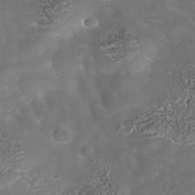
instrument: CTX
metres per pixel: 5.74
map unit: Nhe
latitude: -38.0850
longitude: -118.5734
